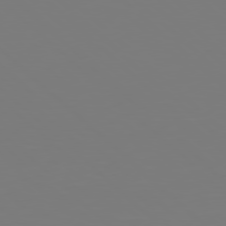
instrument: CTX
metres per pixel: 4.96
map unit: Hpe
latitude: 78.0633
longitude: -162.6491
